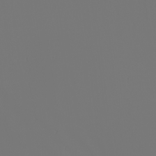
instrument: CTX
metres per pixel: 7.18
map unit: Nhu
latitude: -6.6140
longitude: -95.3671
